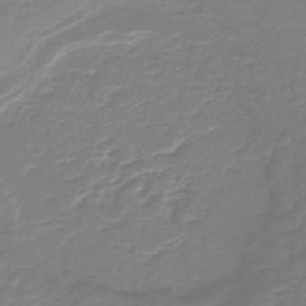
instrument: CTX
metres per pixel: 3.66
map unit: lHb
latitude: -41.6533
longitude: 64.9353
